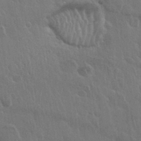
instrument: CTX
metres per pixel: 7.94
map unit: Nhu
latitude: 28.0444
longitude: -62.5735
